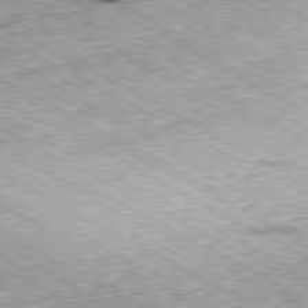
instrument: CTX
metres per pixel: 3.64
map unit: Ap
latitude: -80.5574
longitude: -49.7072
